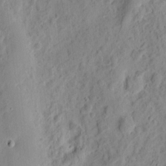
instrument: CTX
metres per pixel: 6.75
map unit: eHh
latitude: 9.5938
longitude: -74.3656
